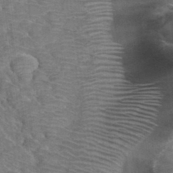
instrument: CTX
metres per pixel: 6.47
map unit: Hto
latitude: 35.8583
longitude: -50.5923
